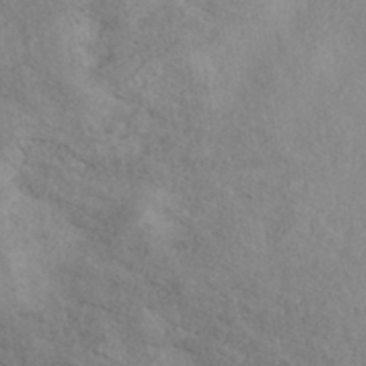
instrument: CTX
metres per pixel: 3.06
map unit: eAb
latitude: 39.0458
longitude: 113.0298
